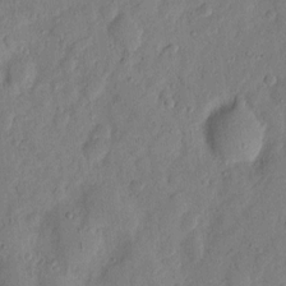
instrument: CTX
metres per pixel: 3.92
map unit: eHh
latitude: 5.9528
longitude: -71.6694
